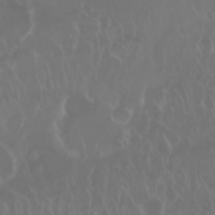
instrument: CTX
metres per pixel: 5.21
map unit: Nhu
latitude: 28.8758
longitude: -63.0459
